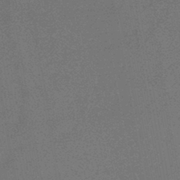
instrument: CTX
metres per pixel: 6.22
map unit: HNb
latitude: -44.0094
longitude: -40.1766
